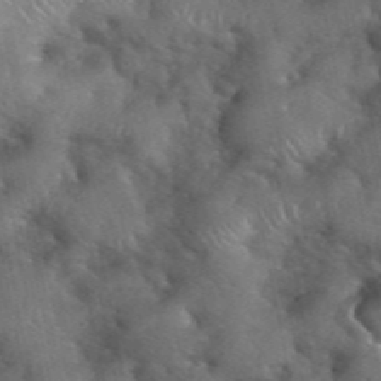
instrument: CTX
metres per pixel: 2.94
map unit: eHh
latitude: 39.9906
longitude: -56.9891
